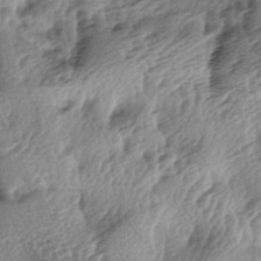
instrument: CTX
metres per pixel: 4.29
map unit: lAa
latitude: -4.3306
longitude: -125.3482
